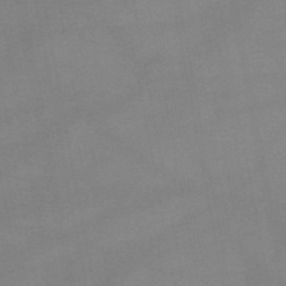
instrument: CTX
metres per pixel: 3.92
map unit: HNb
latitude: -49.0865
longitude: -40.8191
